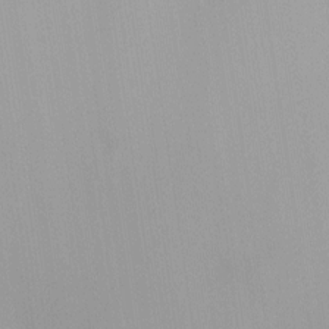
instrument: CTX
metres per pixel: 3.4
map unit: HNhu
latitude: 6.0633
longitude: 8.6140
